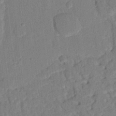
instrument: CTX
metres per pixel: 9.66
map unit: eHh
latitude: 25.0647
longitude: -80.2900
